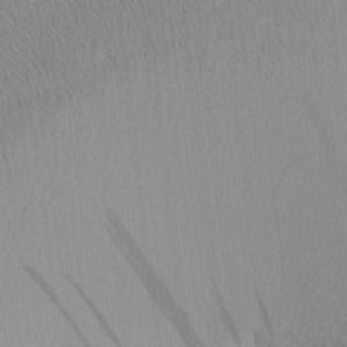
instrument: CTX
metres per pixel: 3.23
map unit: Nhu
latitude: -5.5588
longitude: -151.2159
